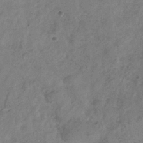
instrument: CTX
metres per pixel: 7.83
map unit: Hve
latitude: -33.9178
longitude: 90.0094
